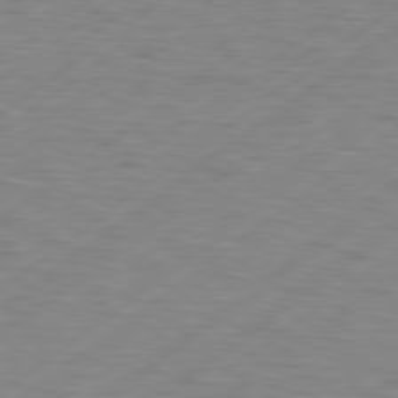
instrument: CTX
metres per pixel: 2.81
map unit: Hpe
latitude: 78.9136
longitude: -120.1389
